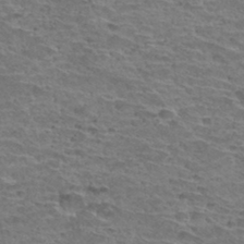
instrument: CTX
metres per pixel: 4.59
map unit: Hto
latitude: 33.3860
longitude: -39.6694
